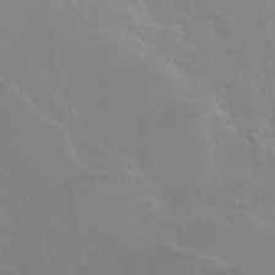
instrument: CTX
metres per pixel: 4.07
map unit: Nhu
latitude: 17.6505
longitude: -33.8583
